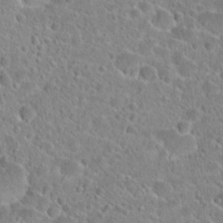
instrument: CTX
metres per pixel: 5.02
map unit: Hto
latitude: 24.0822
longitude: -46.0633
